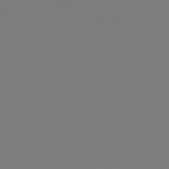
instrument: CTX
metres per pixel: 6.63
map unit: Hpe
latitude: 72.9514
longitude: -122.6113
